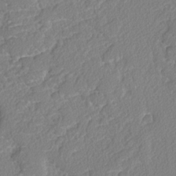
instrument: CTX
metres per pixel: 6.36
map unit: lAvf
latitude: -5.1998
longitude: -108.4412
